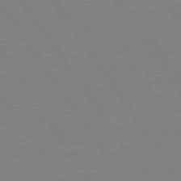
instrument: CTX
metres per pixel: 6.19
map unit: Hpe
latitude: 74.4601
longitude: -140.5167
